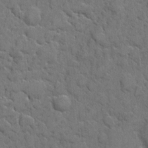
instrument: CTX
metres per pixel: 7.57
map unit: eHh
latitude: 5.8961
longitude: -65.2348
